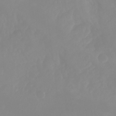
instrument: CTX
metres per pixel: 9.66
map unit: Aa
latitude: -13.6533
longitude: -58.8947
